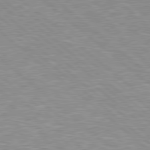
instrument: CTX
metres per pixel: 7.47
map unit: Hpe
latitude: 78.2523
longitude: 179.6722
